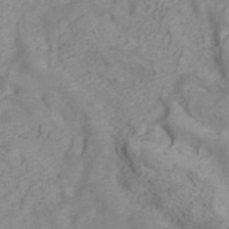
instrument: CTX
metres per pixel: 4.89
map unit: ANa
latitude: 41.1214
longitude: 15.5210
